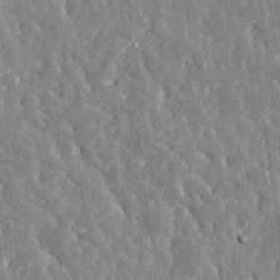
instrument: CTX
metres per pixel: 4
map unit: Htu
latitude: -3.3509
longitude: 175.8800
